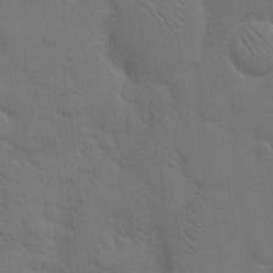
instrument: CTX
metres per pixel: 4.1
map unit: eHh
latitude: 19.0080
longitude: -63.1970
